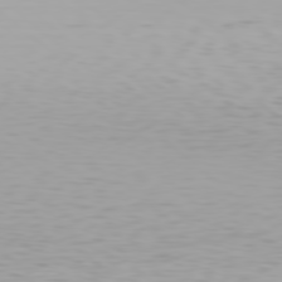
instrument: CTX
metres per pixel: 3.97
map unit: Hpe
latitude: 78.0822
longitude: -135.5182
